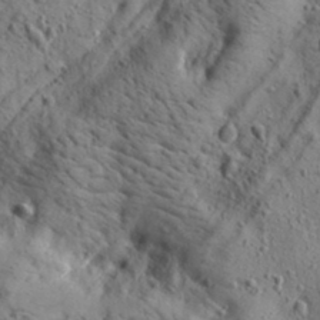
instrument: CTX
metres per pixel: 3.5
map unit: lAa
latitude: 19.8961
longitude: -140.2522
